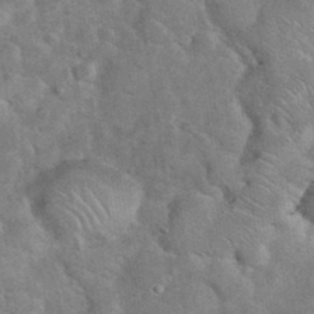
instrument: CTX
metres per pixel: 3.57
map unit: eHh
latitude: 37.7072
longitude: -64.6301
